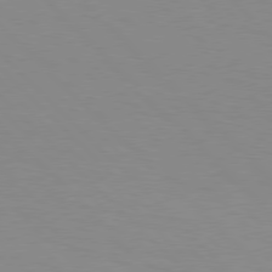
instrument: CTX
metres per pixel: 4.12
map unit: Hpe
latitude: 77.6882
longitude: -160.1955
